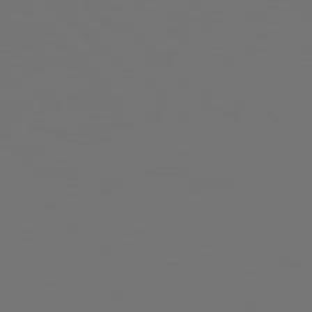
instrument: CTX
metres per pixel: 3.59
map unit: lApd
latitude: 79.0837
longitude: 176.4062
